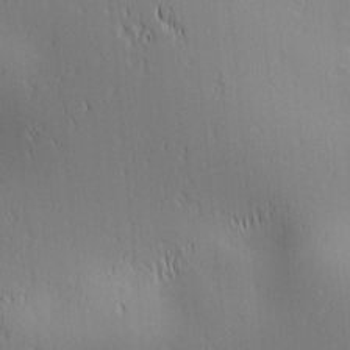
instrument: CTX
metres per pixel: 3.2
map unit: lAa
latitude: 1.8772
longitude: -115.8772
